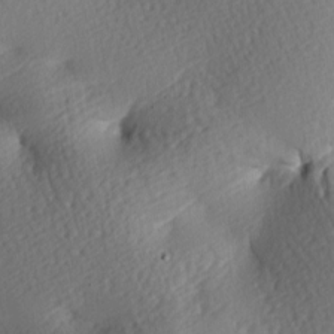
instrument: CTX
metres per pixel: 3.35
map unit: lAa
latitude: -7.7477
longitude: -126.4412
